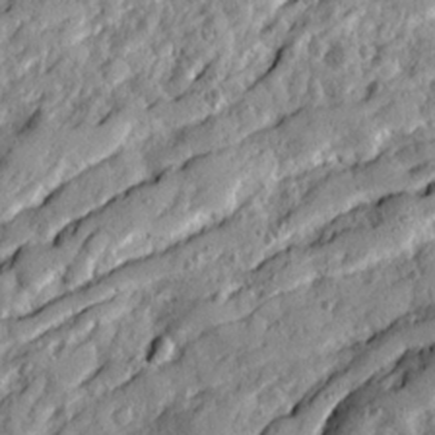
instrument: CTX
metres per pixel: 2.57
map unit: Ave
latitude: 20.2334
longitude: -129.7261
